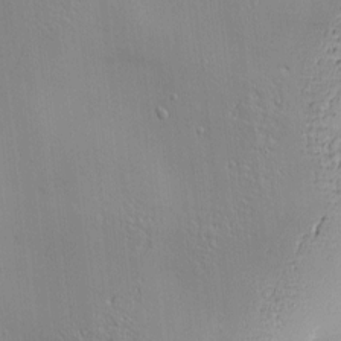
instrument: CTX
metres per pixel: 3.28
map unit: Nve
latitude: -9.0108
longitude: 174.4251
